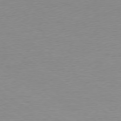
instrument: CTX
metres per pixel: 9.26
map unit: Ap
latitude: -78.0283
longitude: -59.5938
